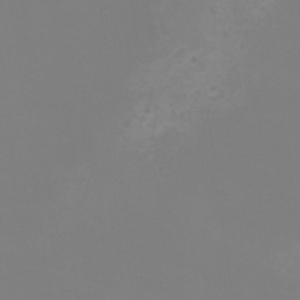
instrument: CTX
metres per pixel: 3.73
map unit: Nhu
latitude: -8.2361
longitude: -84.7246
